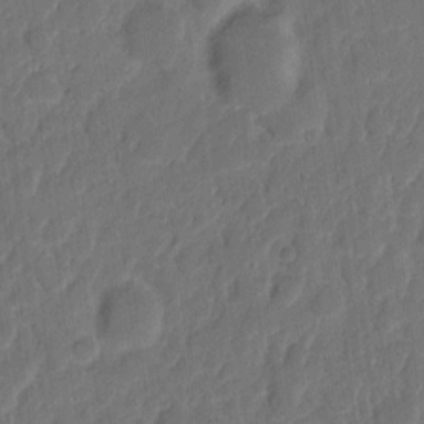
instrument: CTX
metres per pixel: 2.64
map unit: eHh
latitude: 8.6680
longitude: -65.3104
